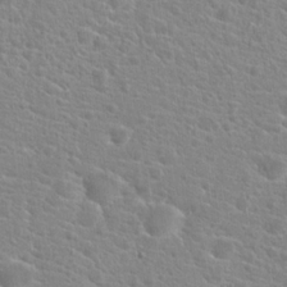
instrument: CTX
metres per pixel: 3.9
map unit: Hto
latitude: 20.6302
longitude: -39.4237
